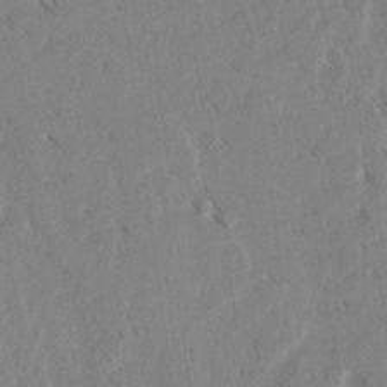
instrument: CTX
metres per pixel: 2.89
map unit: lAvf
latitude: 3.0269
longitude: -105.3482
